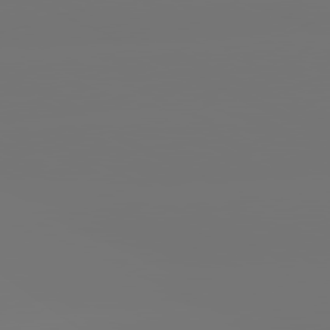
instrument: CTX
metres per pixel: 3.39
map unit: lApd
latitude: 81.0836
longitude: -152.0633
